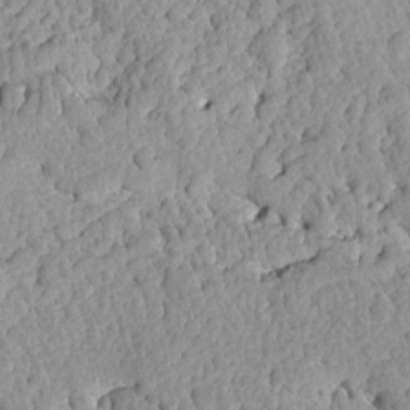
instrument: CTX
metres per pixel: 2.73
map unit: Ave
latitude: -8.3873
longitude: -116.6113
